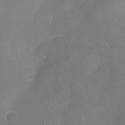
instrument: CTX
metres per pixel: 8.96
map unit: Nhu
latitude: -16.1606
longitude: -57.4048
